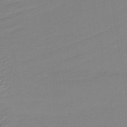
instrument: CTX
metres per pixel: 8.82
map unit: lHb
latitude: -42.0472
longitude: 52.4440
